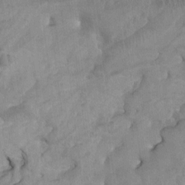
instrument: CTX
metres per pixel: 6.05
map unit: Ht
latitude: -2.2928
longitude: -17.0270
